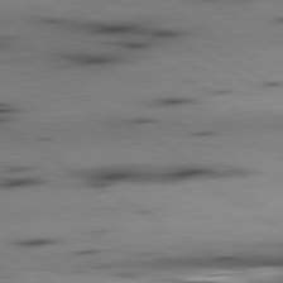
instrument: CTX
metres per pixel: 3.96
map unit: lApd
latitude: 80.2333
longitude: 161.3510
